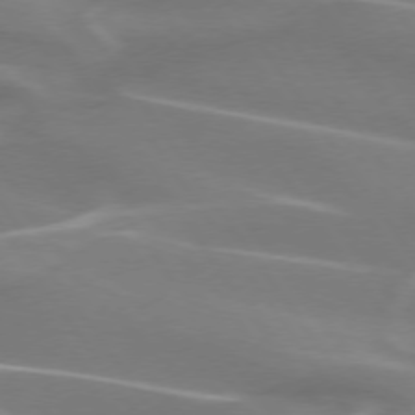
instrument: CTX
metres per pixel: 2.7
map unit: lApd
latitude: 74.3089
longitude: -61.9906
